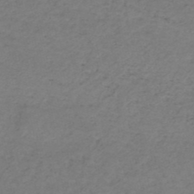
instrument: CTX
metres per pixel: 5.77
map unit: HNb
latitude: -50.5196
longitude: -54.0444
